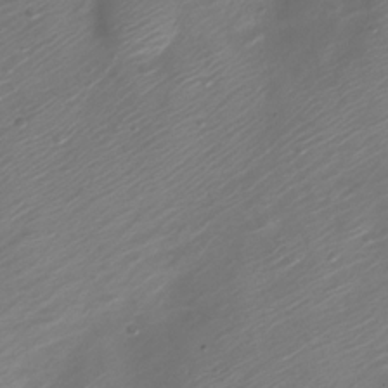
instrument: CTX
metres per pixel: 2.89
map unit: Nve
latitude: -20.7841
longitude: 106.5196
